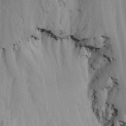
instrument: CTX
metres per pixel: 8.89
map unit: Nhu
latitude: -5.2376
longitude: -87.7449
